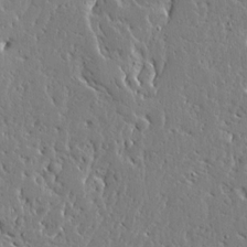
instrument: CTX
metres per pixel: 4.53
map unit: Ave
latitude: 13.4616
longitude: -138.2522
